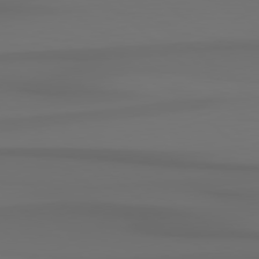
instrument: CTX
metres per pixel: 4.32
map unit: Hpe
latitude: 78.6491
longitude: -134.7057
